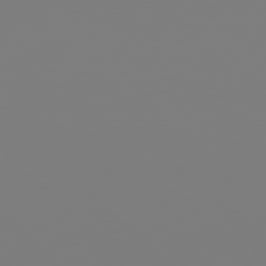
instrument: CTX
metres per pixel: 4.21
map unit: Hpe
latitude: 76.9702
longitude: -161.7072
